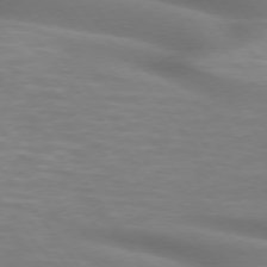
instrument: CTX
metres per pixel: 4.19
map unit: lApd
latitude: 75.1025
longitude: -60.3656
